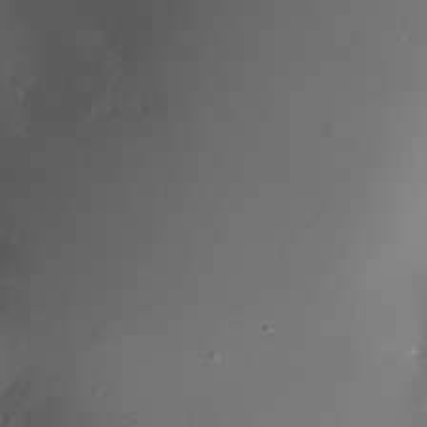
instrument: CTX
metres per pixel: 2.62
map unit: Nhe
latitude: -31.9745
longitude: -116.2334
